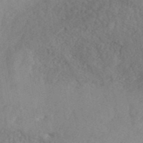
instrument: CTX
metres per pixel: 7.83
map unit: ANa
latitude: 42.0633
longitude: 53.3887
